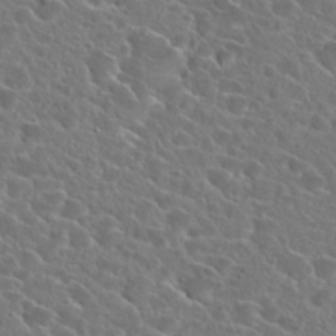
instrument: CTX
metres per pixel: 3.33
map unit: Hto
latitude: 24.6490
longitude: -45.3292
